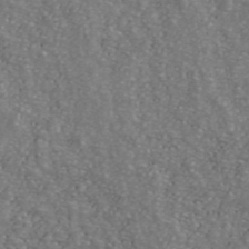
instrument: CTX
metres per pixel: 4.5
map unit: ANa
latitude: 44.0822
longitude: 28.6519
